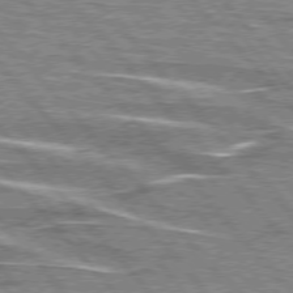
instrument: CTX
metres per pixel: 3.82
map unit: lApd
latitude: 76.0822
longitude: -80.8758
